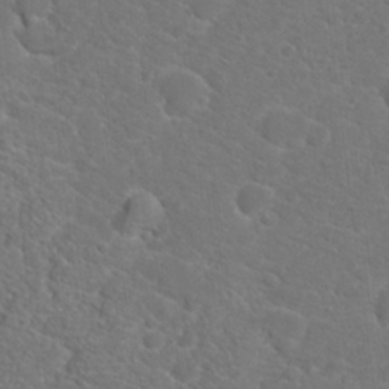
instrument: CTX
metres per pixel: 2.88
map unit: Hto
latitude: 19.1970
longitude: -38.4790
